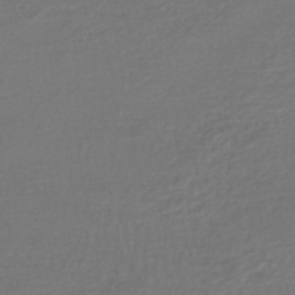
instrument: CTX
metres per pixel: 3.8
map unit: HNhu
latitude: -47.9178
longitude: 98.4062
